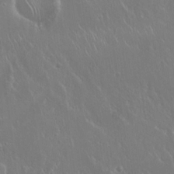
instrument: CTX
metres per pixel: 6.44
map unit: Hto
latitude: 18.8002
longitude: -56.7813
